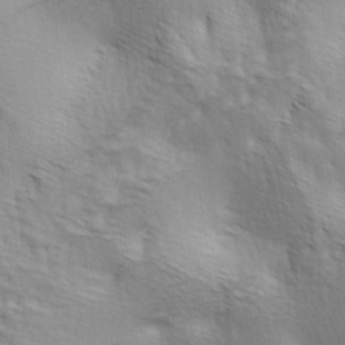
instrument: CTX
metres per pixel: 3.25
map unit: lAa
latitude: -4.5384
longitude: -121.7639
